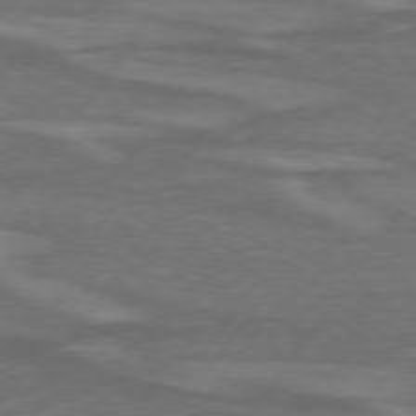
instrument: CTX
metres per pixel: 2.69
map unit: lApd
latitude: 74.8947
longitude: -79.0837
